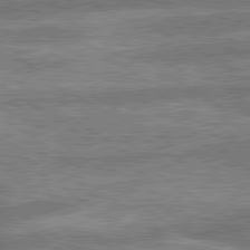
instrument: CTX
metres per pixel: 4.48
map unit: lApd
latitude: 79.8773
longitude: -169.3860
